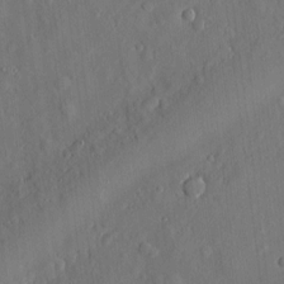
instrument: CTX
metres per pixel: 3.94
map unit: eHh
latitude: 4.7057
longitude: -73.2726
